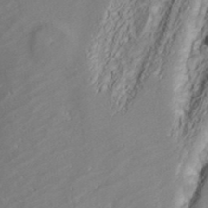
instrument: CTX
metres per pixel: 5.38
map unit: ANa
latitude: 40.9702
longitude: 54.6708
